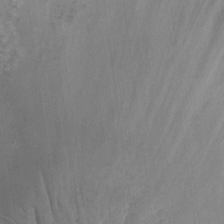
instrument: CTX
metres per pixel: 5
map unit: Ht
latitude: -5.9367
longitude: -36.3656
